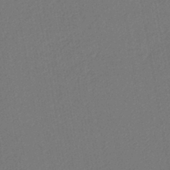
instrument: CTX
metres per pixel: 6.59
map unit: lHb
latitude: -43.6910
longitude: 68.1794
